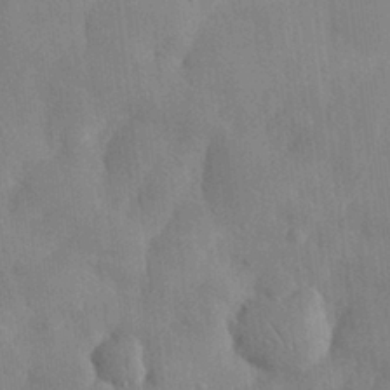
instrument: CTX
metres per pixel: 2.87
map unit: eHh
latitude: 31.3104
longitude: -72.1956
